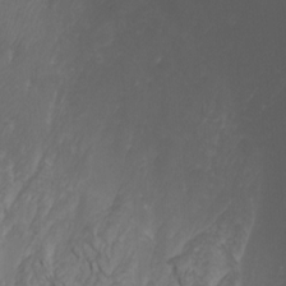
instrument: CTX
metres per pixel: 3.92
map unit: Htu
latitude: -6.6329
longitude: -69.0269
